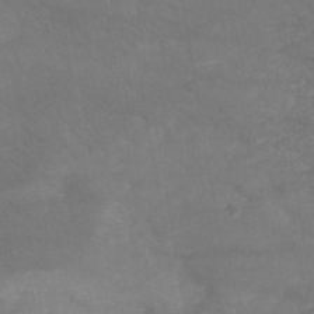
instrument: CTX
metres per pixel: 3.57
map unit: HNb
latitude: -45.2187
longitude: -37.1026
